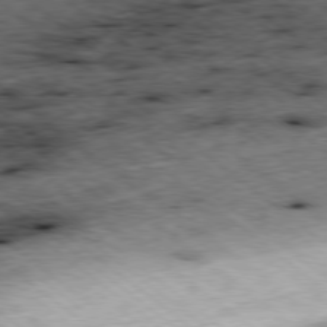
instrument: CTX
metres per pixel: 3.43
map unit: Ap
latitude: -78.8219
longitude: -48.4412
